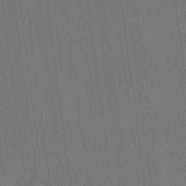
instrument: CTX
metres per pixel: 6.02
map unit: Ave
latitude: 21.2159
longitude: -136.6869
